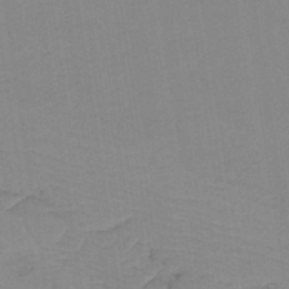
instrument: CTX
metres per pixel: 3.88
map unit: lHb
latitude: -40.8597
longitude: 53.1053
